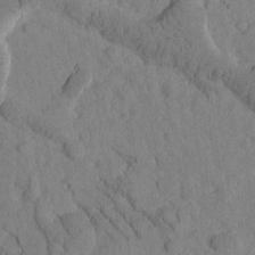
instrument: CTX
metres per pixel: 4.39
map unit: Htu
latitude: -1.8423
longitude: 172.8975
